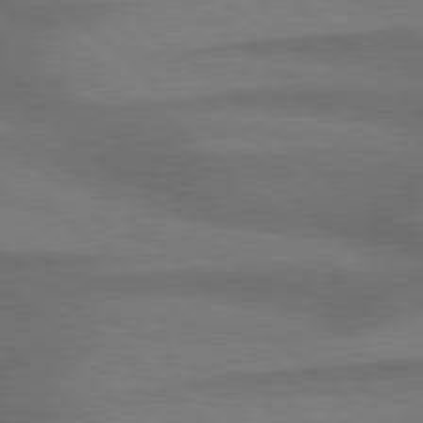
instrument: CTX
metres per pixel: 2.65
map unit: Hpe
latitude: 77.8394
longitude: -157.3103
